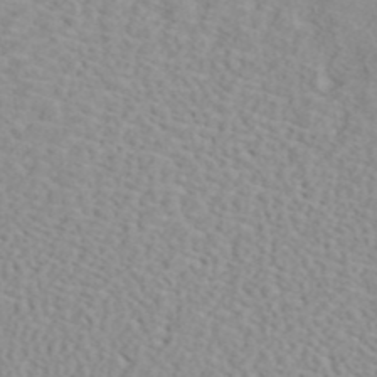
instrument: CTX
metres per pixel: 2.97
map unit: ANa
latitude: 40.4034
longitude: 28.8030
